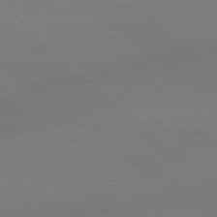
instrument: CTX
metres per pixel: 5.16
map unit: lApd
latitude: 79.0459
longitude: -150.2144
